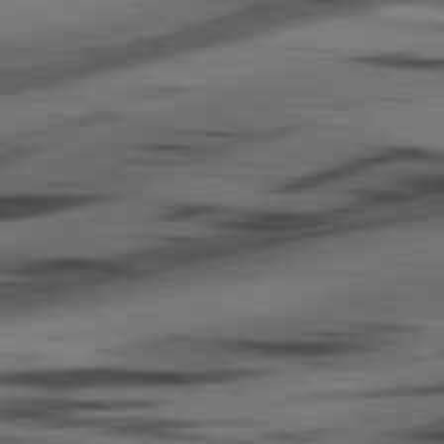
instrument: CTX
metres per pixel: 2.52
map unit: lApd
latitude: 80.8002
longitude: -84.2334
